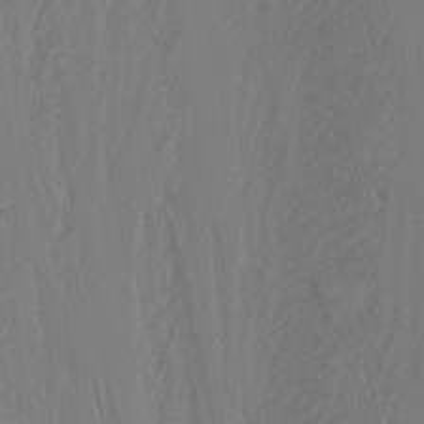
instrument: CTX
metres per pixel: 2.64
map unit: Nhu
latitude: -7.1620
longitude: -89.8395
